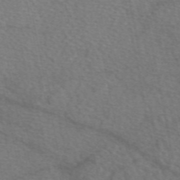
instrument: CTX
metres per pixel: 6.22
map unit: eAb
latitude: 49.4237
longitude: 111.0297
